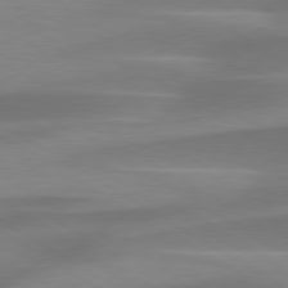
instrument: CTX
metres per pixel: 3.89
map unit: lApd
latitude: 79.6127
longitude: -93.7638
